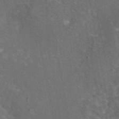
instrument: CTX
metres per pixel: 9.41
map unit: eAb
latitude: 45.8583
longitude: 108.5574
